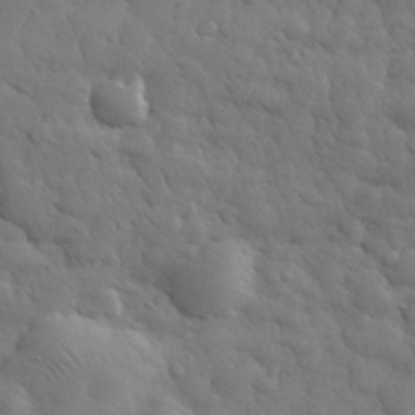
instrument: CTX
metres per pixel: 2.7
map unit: eHh
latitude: 31.8584
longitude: -69.0648
